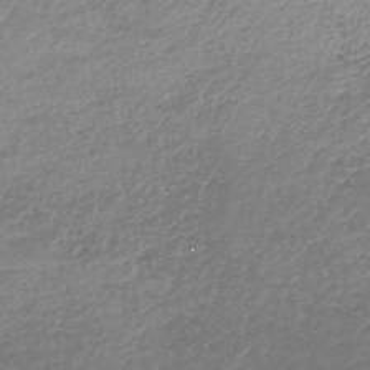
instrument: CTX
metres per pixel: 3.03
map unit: lHb
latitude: -44.2173
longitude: 69.7666
